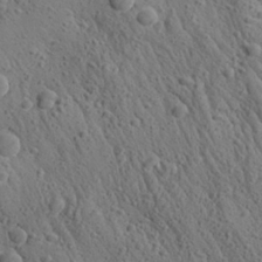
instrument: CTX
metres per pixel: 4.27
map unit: Aa
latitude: 27.1403
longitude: -142.1956
